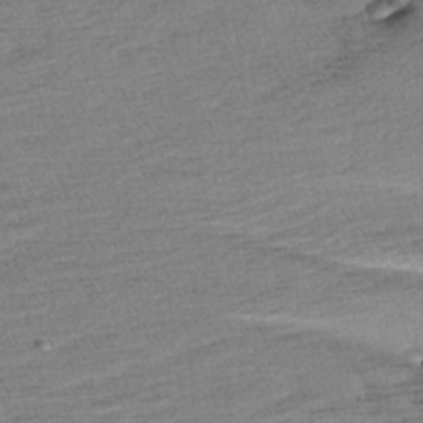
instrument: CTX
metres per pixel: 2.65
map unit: Aa
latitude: 6.8758
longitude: -137.1592
